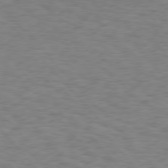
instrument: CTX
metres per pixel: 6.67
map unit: Hpe
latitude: 75.8961
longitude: -136.0444
